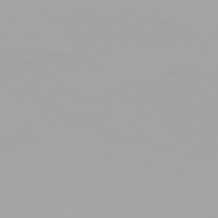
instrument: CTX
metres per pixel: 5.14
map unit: Hpe
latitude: 77.2726
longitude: -137.6694
